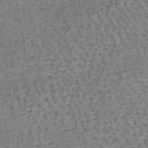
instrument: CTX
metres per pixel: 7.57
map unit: lHb
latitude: -41.1053
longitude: 58.0094
